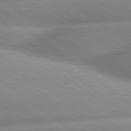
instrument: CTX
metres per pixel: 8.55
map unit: lApd
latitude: 80.0822
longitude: -161.0080
